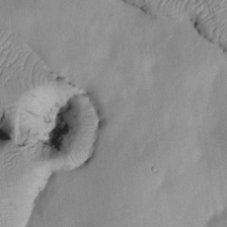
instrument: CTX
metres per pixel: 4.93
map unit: Htu
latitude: 2.3278
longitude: 149.2754
